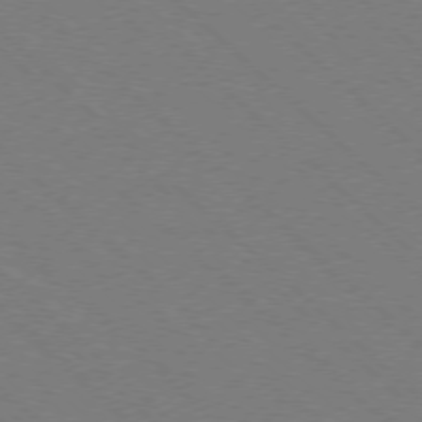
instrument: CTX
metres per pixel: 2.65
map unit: Ap
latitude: -77.5210
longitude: -65.6694
